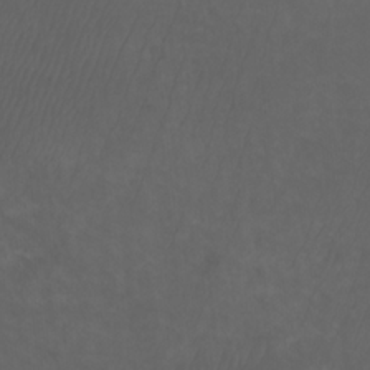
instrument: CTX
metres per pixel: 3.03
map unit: Htu
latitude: -11.5588
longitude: -74.2900
